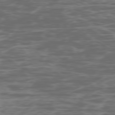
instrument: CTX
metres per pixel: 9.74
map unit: Ap
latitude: -78.7652
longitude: -75.5938
